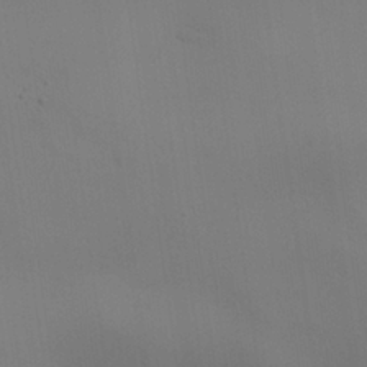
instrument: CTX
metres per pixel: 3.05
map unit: Aa
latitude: 26.7057
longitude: -130.1956
